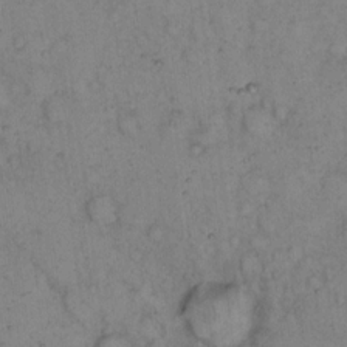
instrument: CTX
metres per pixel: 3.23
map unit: eHh
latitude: 15.0837
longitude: -64.0255
